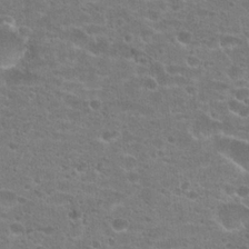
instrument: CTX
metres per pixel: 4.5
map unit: Hto
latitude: 23.2159
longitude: -44.0822
